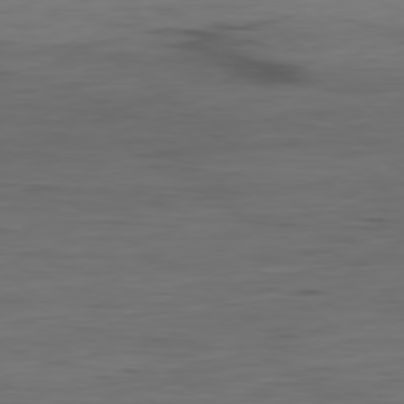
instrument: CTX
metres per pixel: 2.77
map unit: Hpe
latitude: -78.7841
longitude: 15.7856
